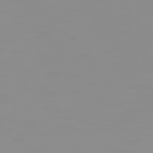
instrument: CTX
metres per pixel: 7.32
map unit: Hpe
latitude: 74.3089
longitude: -128.3845
